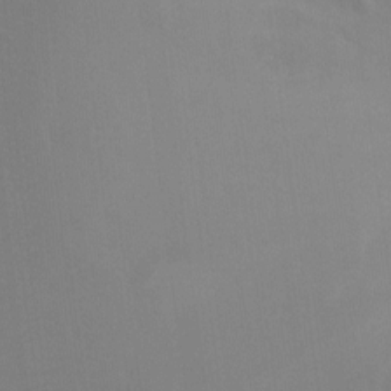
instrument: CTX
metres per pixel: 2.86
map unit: Ht
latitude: -7.7099
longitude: -28.4979
